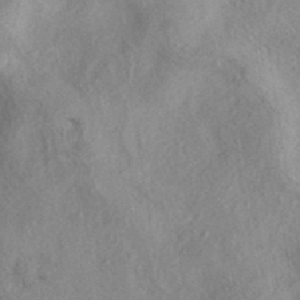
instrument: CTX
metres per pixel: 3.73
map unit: eAb
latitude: 39.5560
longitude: 113.0298
